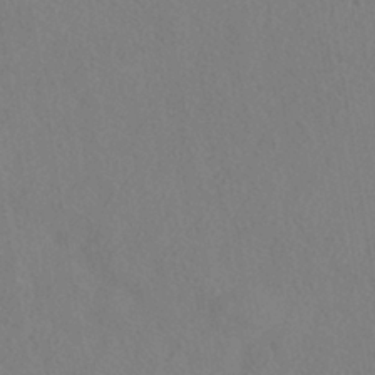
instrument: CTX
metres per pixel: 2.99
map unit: HNhu
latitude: -39.8234
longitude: 100.9730
